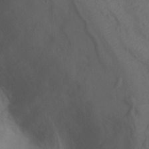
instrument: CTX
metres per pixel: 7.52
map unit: Nhu
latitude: 12.3278
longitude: -28.1955
